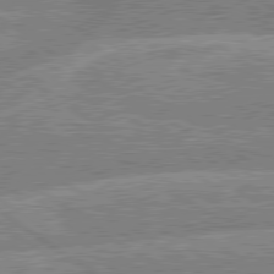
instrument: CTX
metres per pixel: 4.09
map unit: lApd
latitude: 79.6505
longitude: -156.7435
